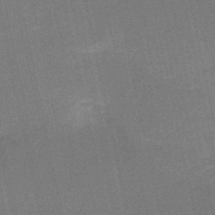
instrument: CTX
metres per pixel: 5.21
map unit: HNb
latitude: -52.5762
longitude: -46.6113
